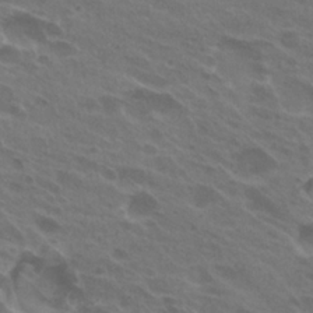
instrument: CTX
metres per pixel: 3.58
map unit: Hto
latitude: 24.6679
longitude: -38.4034
